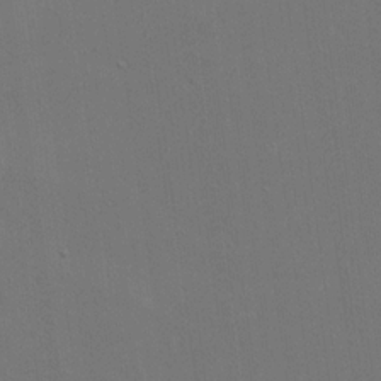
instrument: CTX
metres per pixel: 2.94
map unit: eHh
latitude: 18.9513
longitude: -69.5560
